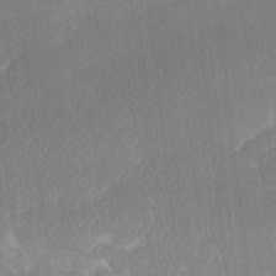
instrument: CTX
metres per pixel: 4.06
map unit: Ave
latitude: 18.0444
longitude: -137.4049
